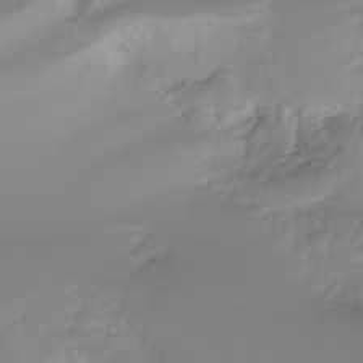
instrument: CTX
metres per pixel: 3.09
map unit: Ht
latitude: -16.0850
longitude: -49.9717
